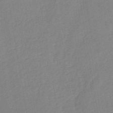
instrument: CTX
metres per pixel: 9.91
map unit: lHb
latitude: -40.8597
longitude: 67.9367
